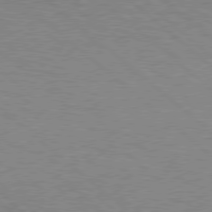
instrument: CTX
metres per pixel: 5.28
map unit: Hpe
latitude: 77.8394
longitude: -157.7827
